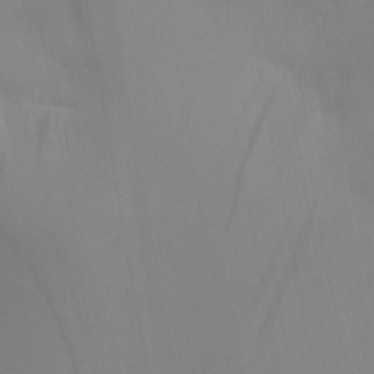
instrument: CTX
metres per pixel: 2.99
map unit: Aa
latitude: 27.6316
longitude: -131.6505
